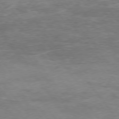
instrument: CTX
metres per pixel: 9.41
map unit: Hpe
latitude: 74.9514
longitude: -143.4616
